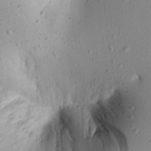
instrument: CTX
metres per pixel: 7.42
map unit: Aa
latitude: 15.5372
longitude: -142.7057
